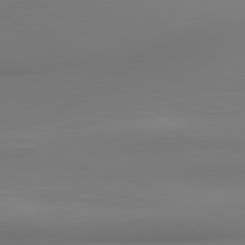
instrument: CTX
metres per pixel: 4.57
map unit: lApd
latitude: 80.1956
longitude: 174.6518
